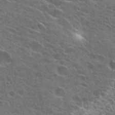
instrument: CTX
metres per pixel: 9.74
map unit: Hto
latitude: 26.6869
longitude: -45.0836
